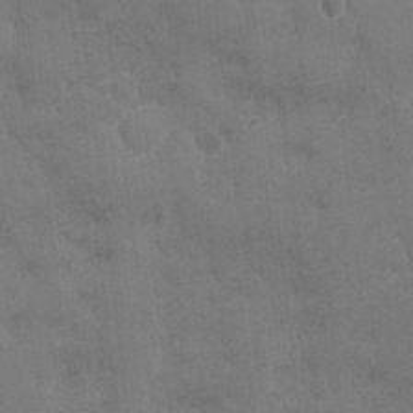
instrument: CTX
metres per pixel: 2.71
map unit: Ave
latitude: -7.5021
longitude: -120.3657
